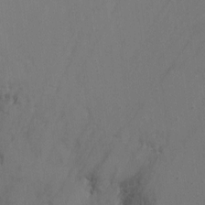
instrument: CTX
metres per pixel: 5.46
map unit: Nhu
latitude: -10.8219
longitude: -36.5546
